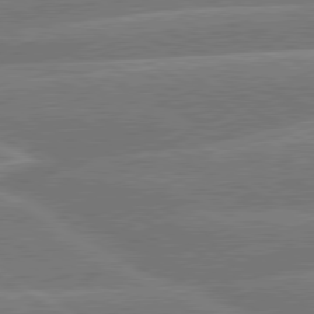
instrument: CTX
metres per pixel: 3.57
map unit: lApd
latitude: 79.7828
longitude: -131.3104
